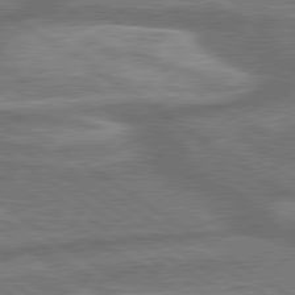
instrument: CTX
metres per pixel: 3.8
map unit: lApd
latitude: 79.8395
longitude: -171.3482
